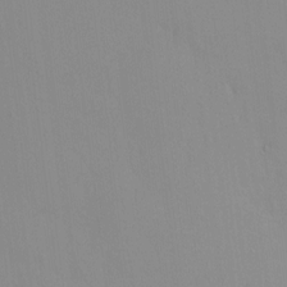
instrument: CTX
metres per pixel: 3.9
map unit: HNhu
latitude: 6.6679
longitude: 2.0472
